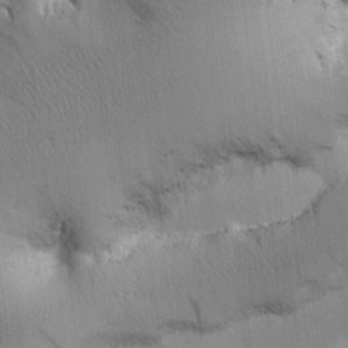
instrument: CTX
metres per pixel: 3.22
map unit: Htu
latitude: -0.1606
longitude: 172.1039
